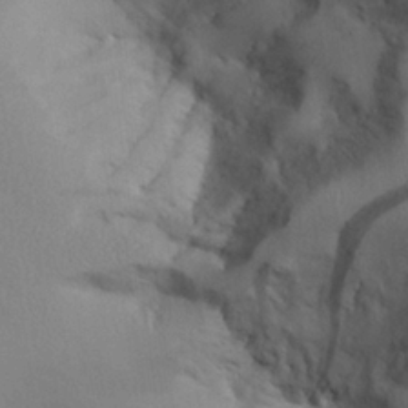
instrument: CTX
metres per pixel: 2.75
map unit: Aa
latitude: 25.8394
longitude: -129.2348
